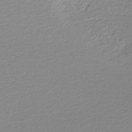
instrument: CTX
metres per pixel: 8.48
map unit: lHb
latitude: -44.8030
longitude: 61.4077
